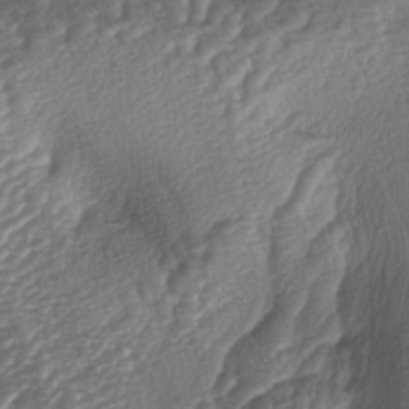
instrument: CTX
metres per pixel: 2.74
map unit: lAa
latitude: -4.1039
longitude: -128.4790
